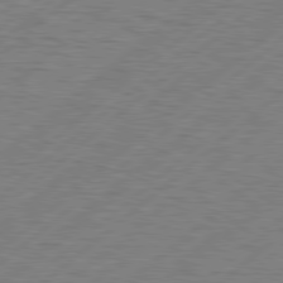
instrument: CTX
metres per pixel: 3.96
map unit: Hpe
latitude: 78.8002
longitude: -121.5560
